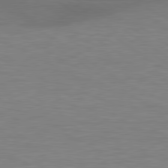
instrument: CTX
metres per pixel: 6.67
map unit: lApd
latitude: 79.3104
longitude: -91.2726
